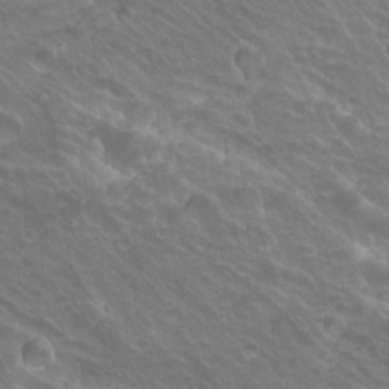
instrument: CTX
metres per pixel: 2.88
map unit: Hto
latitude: 20.1011
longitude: -32.6490
